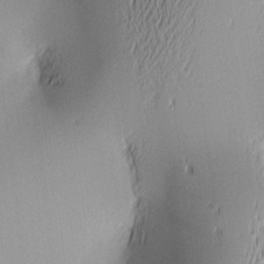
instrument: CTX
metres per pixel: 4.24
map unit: lAa
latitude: 2.4412
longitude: -116.1011
